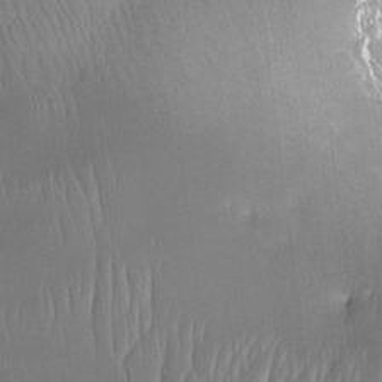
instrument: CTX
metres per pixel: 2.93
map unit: Ht
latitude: -14.9920
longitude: -42.0822
